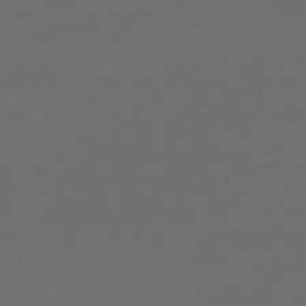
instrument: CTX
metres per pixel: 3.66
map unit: HNb
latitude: -47.8989
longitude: 55.7478
